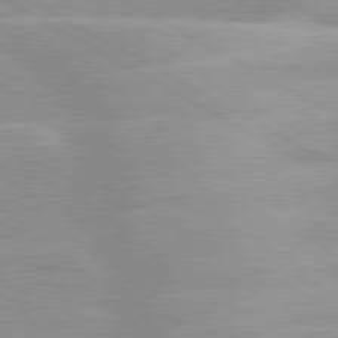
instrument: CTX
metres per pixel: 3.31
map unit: lApd
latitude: 80.1200
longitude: -124.2144
